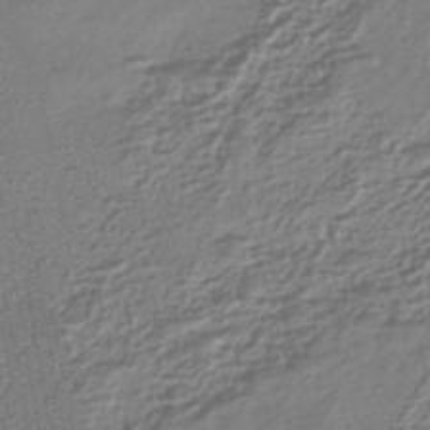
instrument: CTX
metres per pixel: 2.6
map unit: HNhu
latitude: -43.6154
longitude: 99.4454
